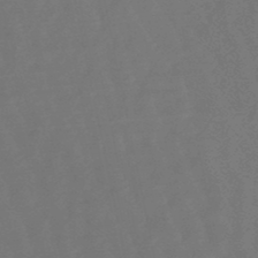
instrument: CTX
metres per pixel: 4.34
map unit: eHb
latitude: -47.5021
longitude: 82.1228
